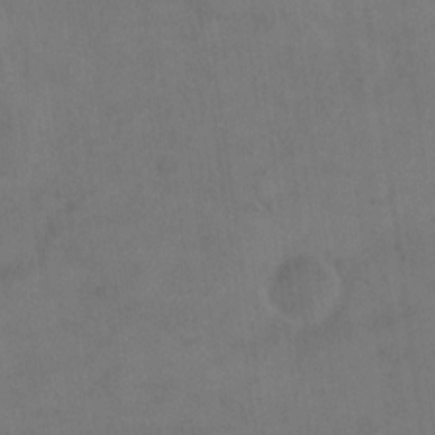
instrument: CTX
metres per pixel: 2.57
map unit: eHh
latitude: 18.7246
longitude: -64.8758
